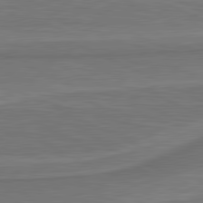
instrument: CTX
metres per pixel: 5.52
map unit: lApd
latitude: 81.3104
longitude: 172.1228
